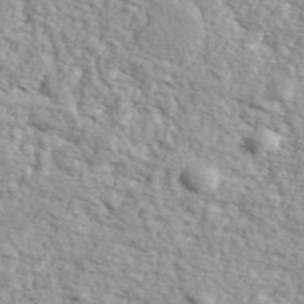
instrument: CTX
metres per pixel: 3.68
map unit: ANa
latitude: 44.1766
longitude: 45.8989
